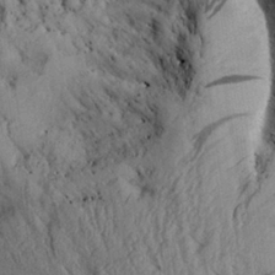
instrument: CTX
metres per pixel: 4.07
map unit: Aa
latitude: 27.8961
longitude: -134.2711
